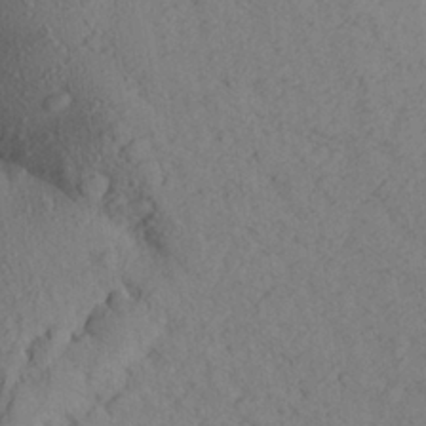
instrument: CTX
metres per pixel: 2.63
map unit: Aa
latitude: 24.2522
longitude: -148.4412
